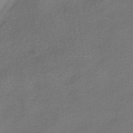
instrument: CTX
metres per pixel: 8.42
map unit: HNhu
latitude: -40.8408
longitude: 103.9367
